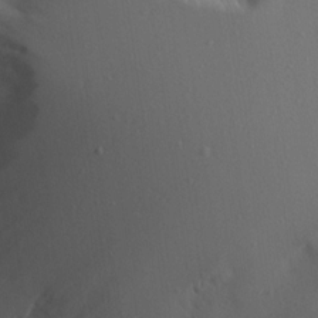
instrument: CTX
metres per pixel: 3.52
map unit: Aa
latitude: 15.2726
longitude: -143.1781
